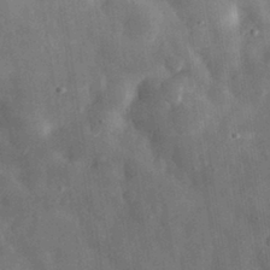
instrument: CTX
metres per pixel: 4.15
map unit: eHh
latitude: 31.4616
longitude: -75.1403
